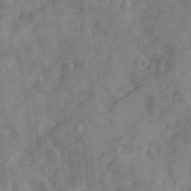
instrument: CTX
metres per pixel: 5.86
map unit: Ave
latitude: 18.9702
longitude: -131.8017
